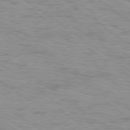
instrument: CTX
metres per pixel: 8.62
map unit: lApd
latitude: 79.4049
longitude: -154.8947
